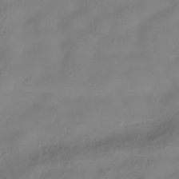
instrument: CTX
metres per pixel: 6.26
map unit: Hve
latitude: -34.1795
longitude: 91.5022
